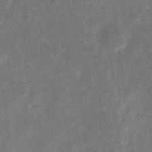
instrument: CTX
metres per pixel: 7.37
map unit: eHh
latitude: 8.4979
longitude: -71.9717
